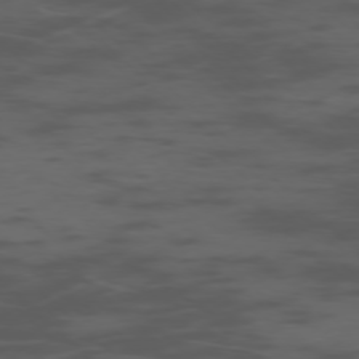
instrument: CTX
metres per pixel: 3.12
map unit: Ap
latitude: -76.8219
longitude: -67.7638
